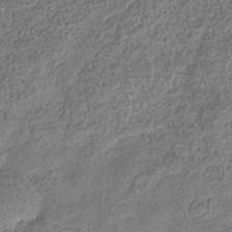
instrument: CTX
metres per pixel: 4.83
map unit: eHb
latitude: -35.4076
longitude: 80.5385
